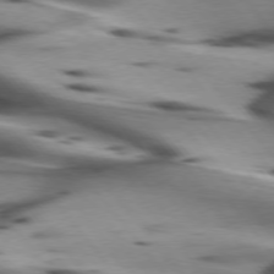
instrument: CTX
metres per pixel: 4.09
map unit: lApd
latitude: 75.2915
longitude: -64.0444
